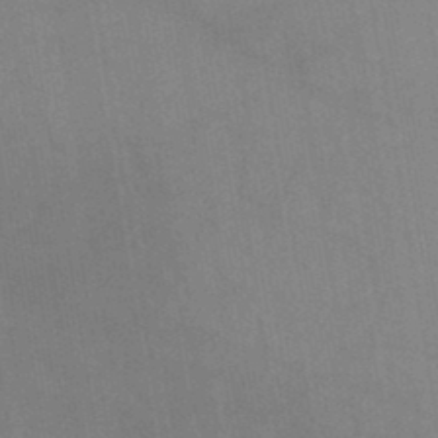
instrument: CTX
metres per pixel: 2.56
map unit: lHb
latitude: -46.1039
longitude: 72.7085
